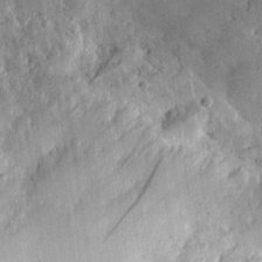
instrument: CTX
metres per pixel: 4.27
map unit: eHh
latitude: 26.1956
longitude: -79.9339
